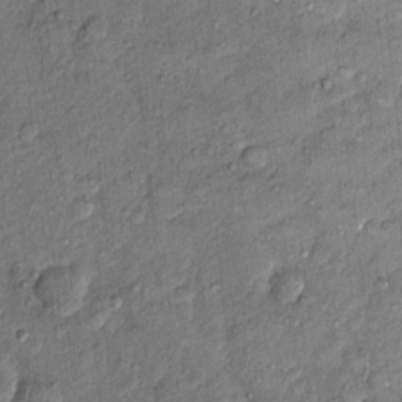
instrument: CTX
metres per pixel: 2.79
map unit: Ht
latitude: 9.3482
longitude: -37.6883
